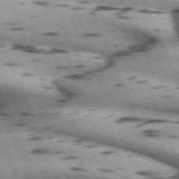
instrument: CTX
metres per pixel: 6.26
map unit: lApd
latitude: 72.3846
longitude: -53.6505
